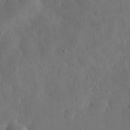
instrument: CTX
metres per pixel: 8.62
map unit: eHh
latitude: 32.9514
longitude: -76.0633
